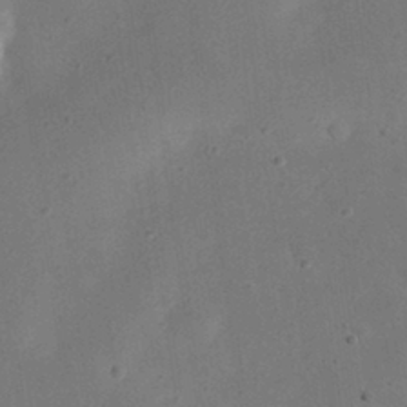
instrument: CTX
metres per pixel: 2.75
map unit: eHh
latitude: 24.1388
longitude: -70.0633
